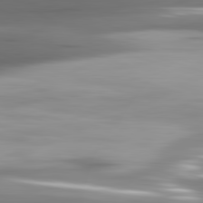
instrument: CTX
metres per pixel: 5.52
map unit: lApd
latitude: 82.3089
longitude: -141.9150
